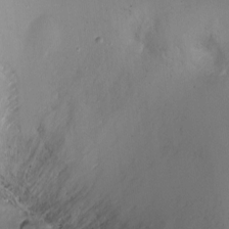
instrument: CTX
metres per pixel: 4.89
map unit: Ht
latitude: -15.2754
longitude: -41.0080
